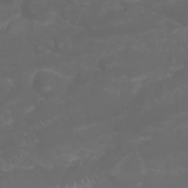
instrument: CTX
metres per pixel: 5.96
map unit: Nhu
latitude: 23.6883
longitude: -60.8758
